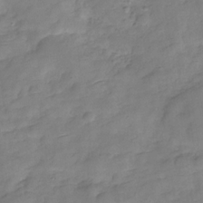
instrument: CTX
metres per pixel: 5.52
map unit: Hve
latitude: -29.8611
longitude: 93.1431
